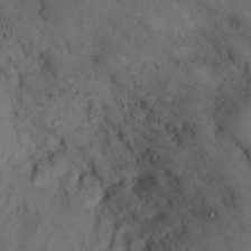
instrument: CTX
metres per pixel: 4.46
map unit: eHh
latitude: 12.1200
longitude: -62.1389
